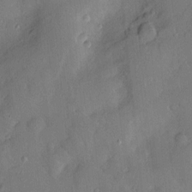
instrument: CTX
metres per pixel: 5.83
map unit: Hve
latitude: -11.1998
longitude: 175.6532
